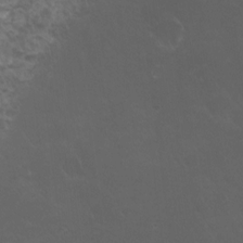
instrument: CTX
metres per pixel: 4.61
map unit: HNhu
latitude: 2.7246
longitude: -1.3670
